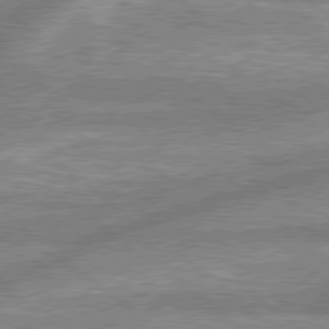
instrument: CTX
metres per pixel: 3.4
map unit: lApd
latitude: 79.0270
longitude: -157.9717
